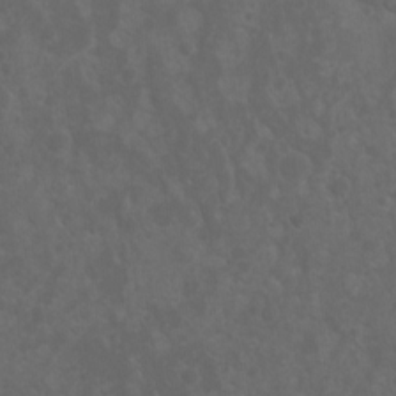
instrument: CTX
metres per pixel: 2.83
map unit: Nhu
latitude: 7.7261
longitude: -19.7260
